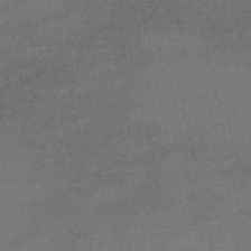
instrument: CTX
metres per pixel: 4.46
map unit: lHb
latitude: -47.0675
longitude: 70.2929
